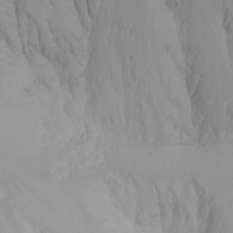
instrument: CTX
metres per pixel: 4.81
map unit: Nhu
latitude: -6.9163
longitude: -89.3104
